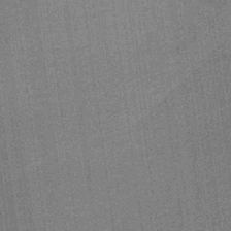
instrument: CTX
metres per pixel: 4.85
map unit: lHb
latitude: -40.4440
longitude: 69.7477
